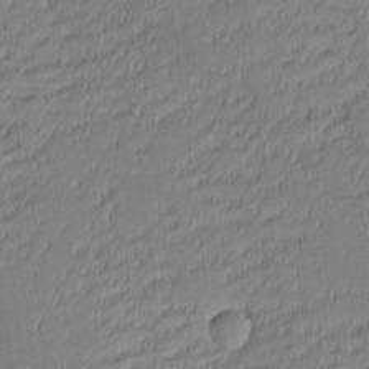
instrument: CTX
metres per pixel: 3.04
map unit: eHh
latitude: -2.4817
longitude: -83.5938
